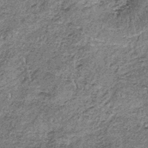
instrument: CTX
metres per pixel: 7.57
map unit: lHb
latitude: -38.5951
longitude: 64.8975
